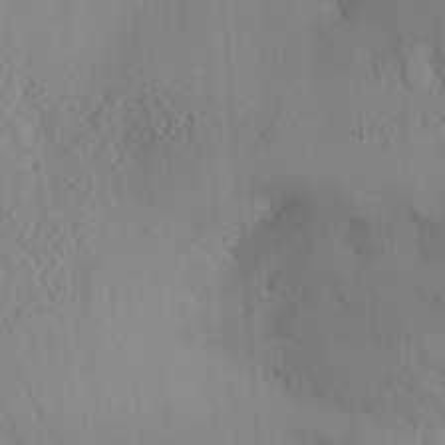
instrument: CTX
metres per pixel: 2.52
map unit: Aa
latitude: 24.1955
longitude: -134.1955
